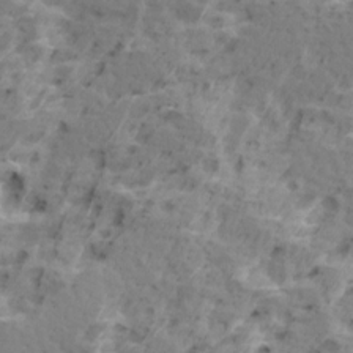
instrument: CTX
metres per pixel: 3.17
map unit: Ave
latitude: 16.0255
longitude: -137.6883
